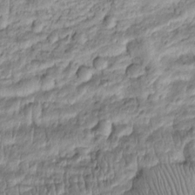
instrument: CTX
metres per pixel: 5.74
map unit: Htu
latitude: -6.0661
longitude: 157.4454
